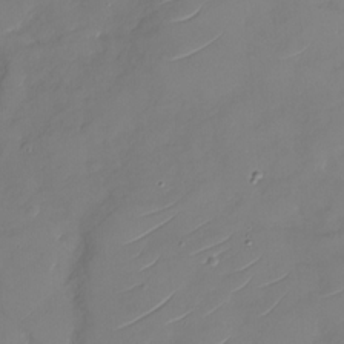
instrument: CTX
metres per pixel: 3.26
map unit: Nhu
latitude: -29.8989
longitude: -72.7436
